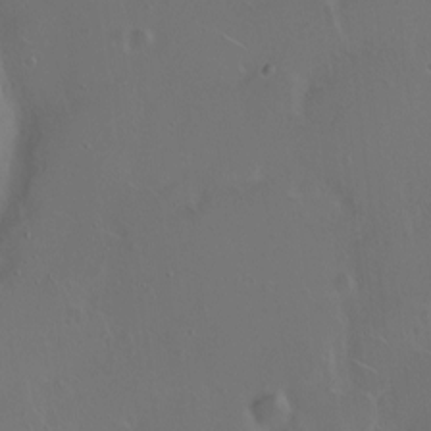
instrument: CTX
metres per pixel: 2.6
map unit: eHh
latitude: 0.9891
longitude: -54.3845
